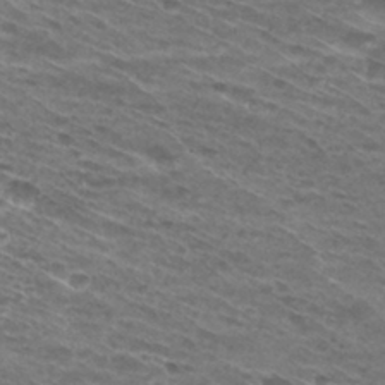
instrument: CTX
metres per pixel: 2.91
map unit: Hto
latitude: 30.6869
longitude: -46.0633
